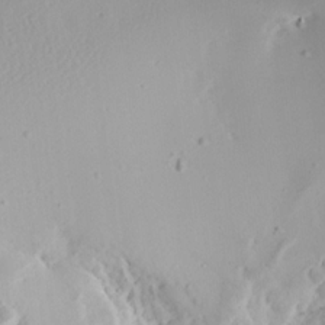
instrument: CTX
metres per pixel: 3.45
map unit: Aa
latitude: 13.2537
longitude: -141.1592
